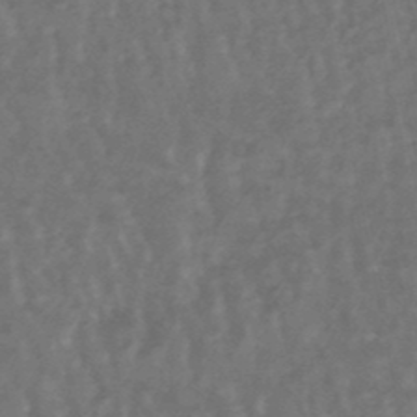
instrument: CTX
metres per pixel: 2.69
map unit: lHb
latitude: -47.9745
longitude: 79.0297
